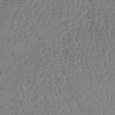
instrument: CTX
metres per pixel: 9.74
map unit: lHb
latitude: -41.2754
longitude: 66.7652
